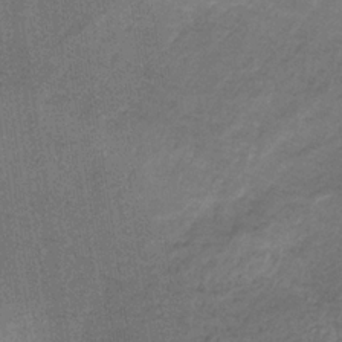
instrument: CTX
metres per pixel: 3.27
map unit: HNb
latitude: -32.3118
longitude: 62.6518
